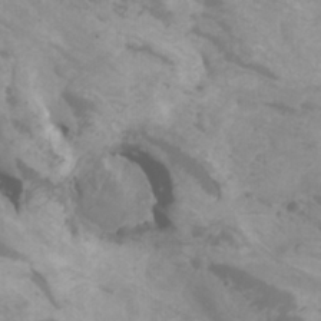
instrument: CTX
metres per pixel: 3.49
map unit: Htu
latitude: -6.2928
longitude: -76.3089
